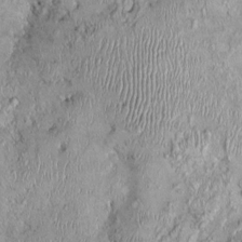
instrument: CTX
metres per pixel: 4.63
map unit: Nhu
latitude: -0.0661
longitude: -14.7058
